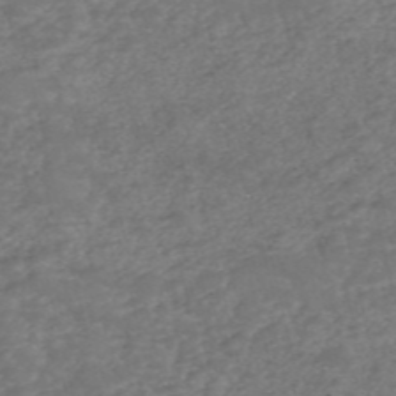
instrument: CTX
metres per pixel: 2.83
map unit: eHh
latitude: -55.0487
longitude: -90.3278
